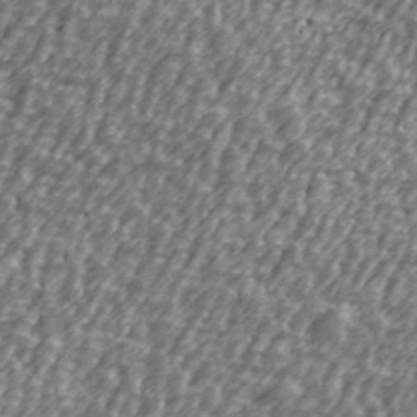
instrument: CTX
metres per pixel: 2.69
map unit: Ave
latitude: 40.6490
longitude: -112.4034
